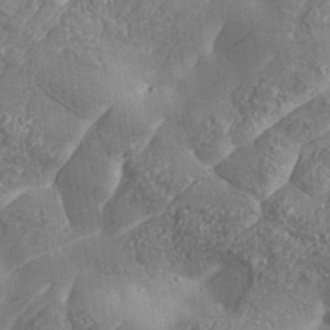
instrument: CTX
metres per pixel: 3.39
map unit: Aa
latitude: 33.3860
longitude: -133.9528
